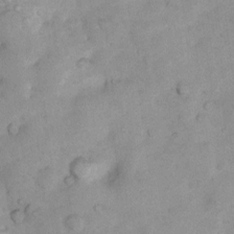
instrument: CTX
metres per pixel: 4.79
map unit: Nhu
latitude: 7.7261
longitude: -23.2159
